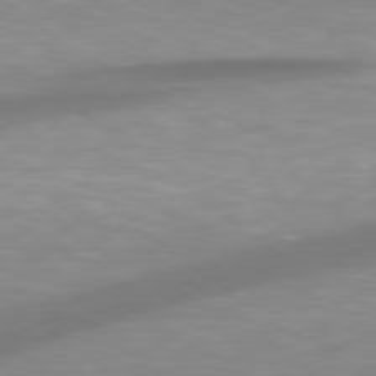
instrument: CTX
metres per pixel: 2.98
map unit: Hpe
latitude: 79.0648
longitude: -129.2348
